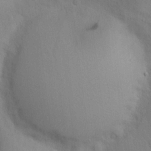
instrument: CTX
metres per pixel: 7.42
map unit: lAvf
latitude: 9.4238
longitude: 168.3684
